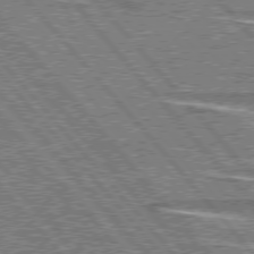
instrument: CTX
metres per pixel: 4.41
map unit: lApd
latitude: 76.4412
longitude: -80.3089
